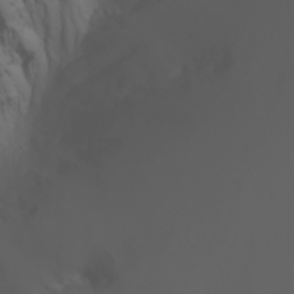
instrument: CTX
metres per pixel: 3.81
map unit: Nhu
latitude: -7.3509
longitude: -85.3104
